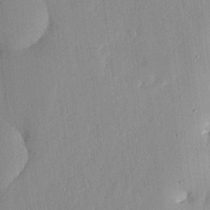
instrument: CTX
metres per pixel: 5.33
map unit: lHvf
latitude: 19.1970
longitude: -115.4048
